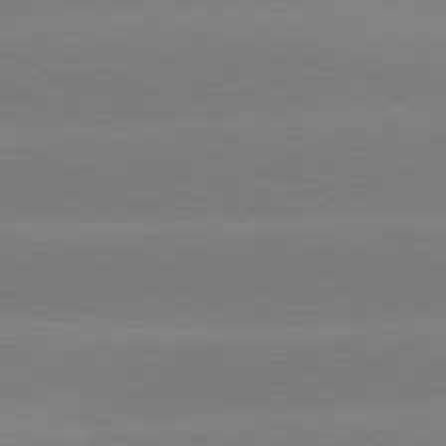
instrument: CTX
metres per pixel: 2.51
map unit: lApd
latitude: 81.1970
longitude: -151.7827
